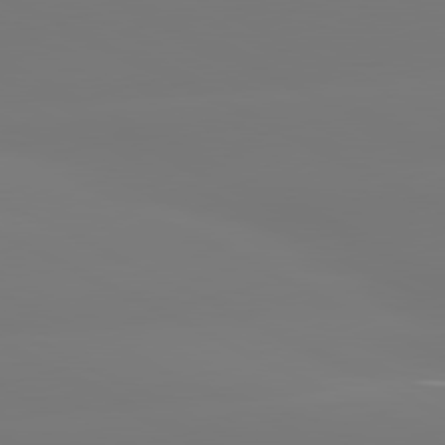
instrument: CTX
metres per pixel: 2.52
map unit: lApd
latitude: 81.0080
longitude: -156.8569
